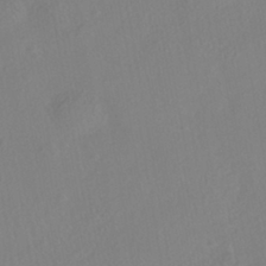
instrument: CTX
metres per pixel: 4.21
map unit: HNhu
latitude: -40.8030
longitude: 104.5384
